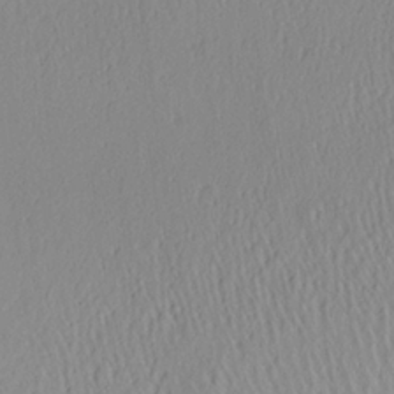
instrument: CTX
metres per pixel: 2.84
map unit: Aa
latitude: 26.3089
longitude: -133.6316
